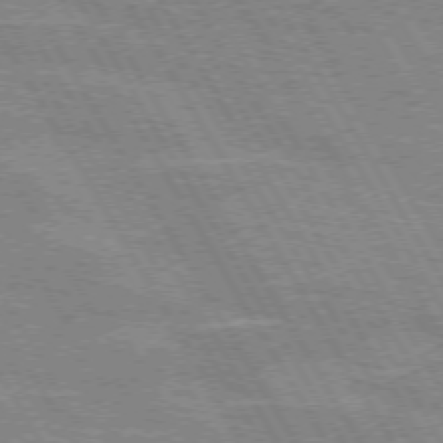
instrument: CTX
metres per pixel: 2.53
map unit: lApd
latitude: 72.0444
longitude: -55.9906
